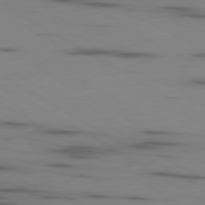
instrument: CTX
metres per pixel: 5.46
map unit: Ap
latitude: -80.1606
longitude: -101.9906
